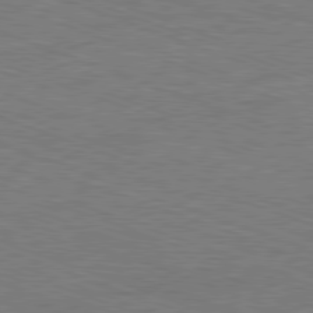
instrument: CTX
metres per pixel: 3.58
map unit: Ap
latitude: -81.4644
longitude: -73.3671
